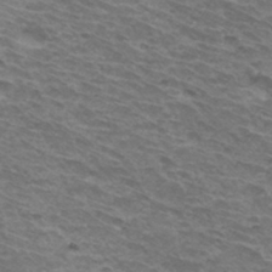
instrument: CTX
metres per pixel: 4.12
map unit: Hto
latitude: 33.8583
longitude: -41.4993
